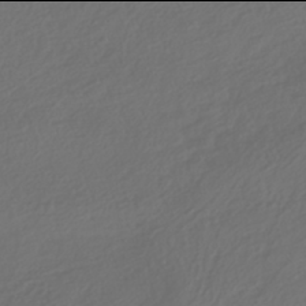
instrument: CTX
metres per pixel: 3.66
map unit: HNhu
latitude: -42.0094
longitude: 106.3118
